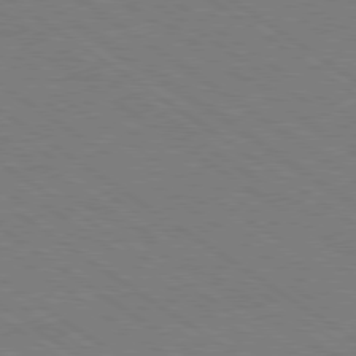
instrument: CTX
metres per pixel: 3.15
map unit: Ap
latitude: -80.6141
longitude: -74.6113
